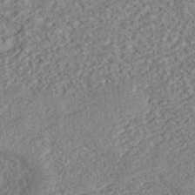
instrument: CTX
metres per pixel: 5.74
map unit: eHh
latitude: -42.8030
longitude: 118.1606
